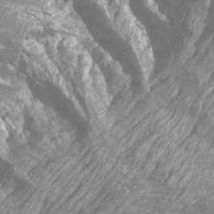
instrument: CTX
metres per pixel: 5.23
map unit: Htu
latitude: -12.5385
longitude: -70.8002
